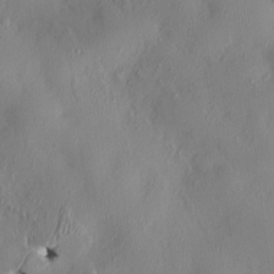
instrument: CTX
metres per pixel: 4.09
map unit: HNhu
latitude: 3.6883
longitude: -4.8191
